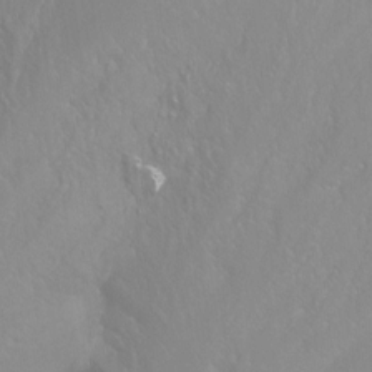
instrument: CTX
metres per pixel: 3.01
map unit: Htu
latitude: -15.7289
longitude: -47.9150
